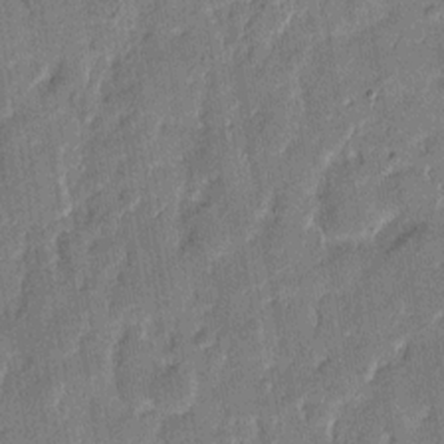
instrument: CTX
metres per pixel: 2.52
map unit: eHh
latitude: 8.5735
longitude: -66.3278
